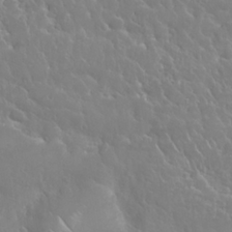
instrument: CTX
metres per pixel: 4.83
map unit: Nhu
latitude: 24.6112
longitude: -61.2726
